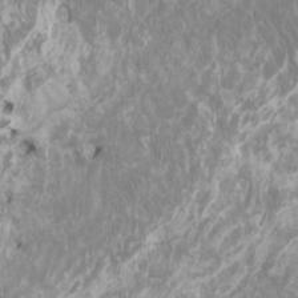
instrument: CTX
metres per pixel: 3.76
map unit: Htu
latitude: -11.5966
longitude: -72.5357
